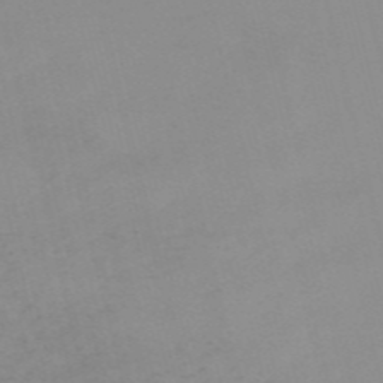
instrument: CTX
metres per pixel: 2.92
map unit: HNb
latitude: -56.6329
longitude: -43.4049
